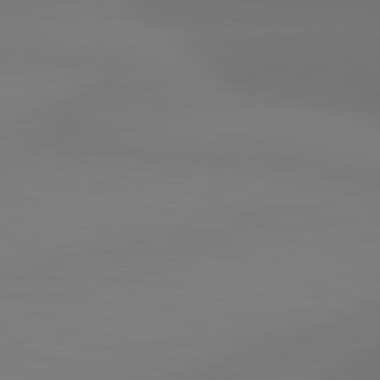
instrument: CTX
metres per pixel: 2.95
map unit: lApd
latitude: 81.3482
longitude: 128.7085
